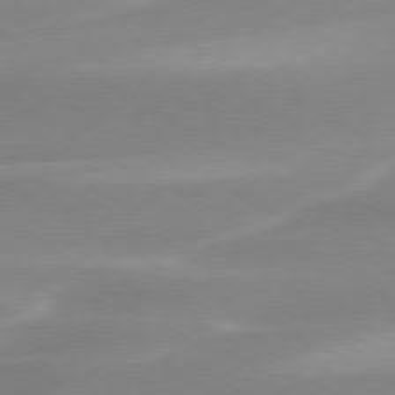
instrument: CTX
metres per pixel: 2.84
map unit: lApd
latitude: 79.6316
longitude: -115.4804
